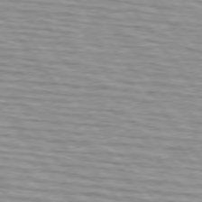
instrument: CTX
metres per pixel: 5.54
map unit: lApd
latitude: 74.6679
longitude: -75.7450
